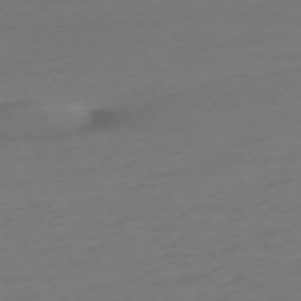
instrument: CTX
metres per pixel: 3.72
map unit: Ap
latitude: -74.6519
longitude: -81.0269
